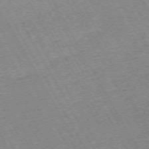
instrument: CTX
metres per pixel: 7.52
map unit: Hpe
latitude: -72.1039
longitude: 11.4643
